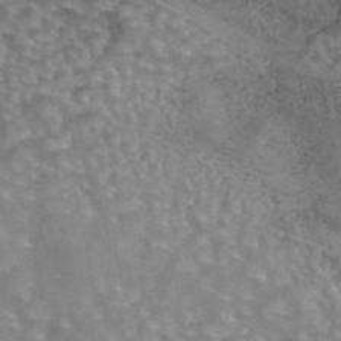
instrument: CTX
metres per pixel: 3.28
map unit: eAb
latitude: 44.4412
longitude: 108.2550
